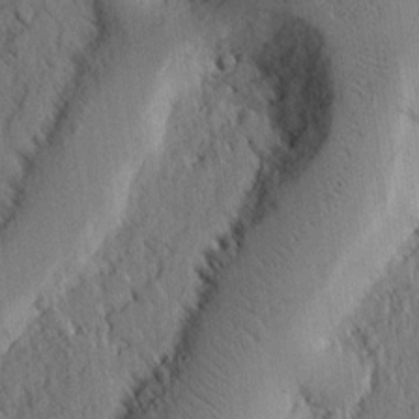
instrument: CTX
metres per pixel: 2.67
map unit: Ht
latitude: 7.9528
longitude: -75.6883
